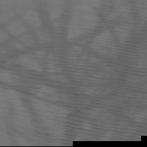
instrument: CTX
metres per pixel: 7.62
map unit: HNb
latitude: -50.9164
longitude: -44.6112
